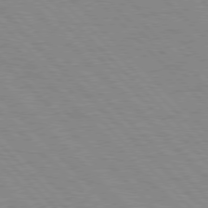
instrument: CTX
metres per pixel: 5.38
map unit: Hpe
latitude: 76.7057
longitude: -155.0836
